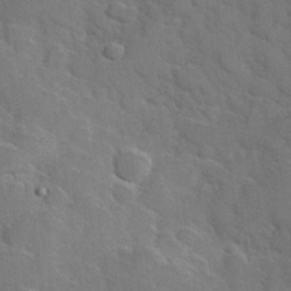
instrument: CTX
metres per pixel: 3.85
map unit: Hve
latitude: 31.4238
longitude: 151.6344
